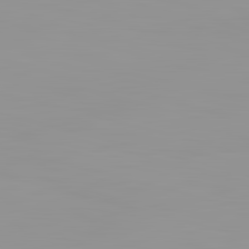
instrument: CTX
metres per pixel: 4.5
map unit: lApd
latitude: 83.2159
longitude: -135.5371
